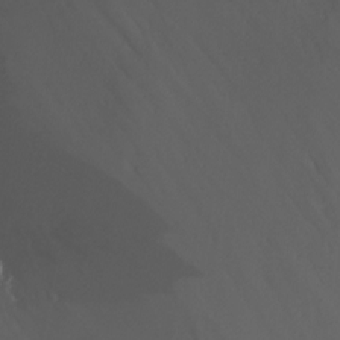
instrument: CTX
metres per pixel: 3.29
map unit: Nhu
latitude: -13.4643
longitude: -65.0081
